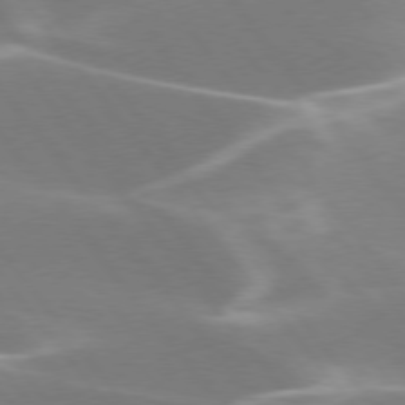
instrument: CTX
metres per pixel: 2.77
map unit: lApd
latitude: 75.5938
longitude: -62.6491
